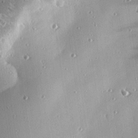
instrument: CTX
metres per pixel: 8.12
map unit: eHh
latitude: 24.1011
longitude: -89.8773
